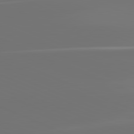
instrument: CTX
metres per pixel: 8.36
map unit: lApd
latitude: 81.7639
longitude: 155.5210
